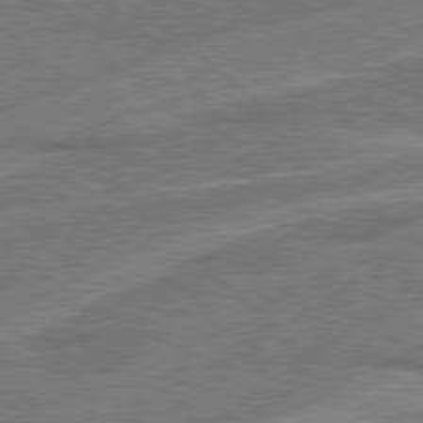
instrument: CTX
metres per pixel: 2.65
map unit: Hpe
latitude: 78.4412
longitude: -158.3278
